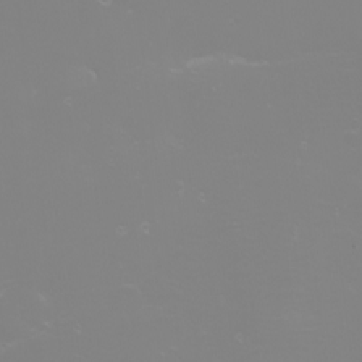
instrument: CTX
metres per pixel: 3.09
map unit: eHh
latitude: -6.7652
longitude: -79.5749
